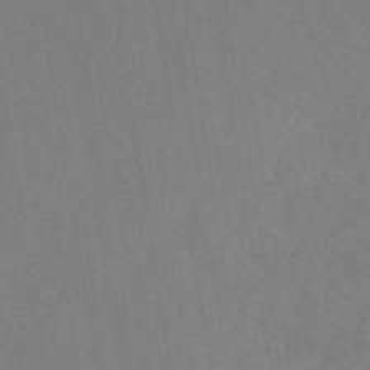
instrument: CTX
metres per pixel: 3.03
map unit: eAb
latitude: 46.4412
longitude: 111.4265
